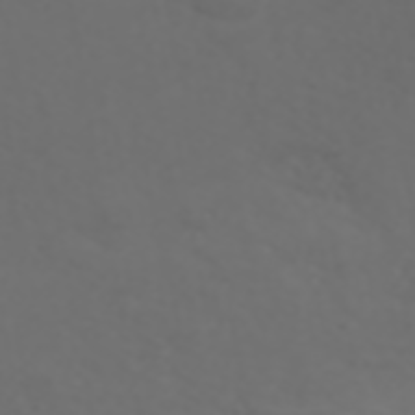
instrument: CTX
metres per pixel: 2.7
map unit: ANa
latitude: 42.4034
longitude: 34.1417
